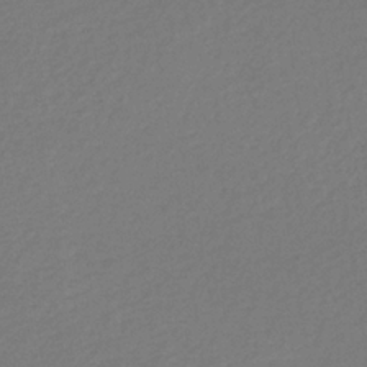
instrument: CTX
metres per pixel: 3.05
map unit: lHb
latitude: -35.6911
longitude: 67.4454
